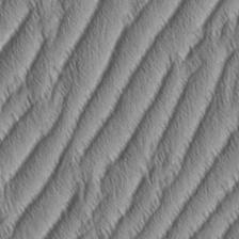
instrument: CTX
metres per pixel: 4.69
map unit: Aa
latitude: 7.3104
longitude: -131.4238
